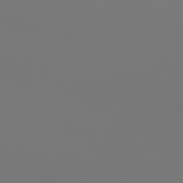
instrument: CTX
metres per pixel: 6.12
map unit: Hpe
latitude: 77.5938
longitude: -135.4426
